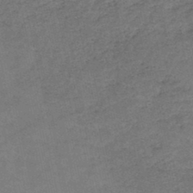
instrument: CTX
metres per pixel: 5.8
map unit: HNb
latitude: -45.1431
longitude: -36.1200
